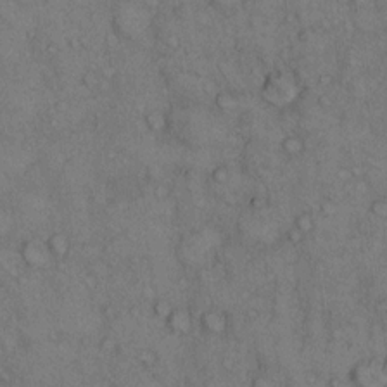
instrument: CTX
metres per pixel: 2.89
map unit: Hto
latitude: 10.1200
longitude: -59.2915
